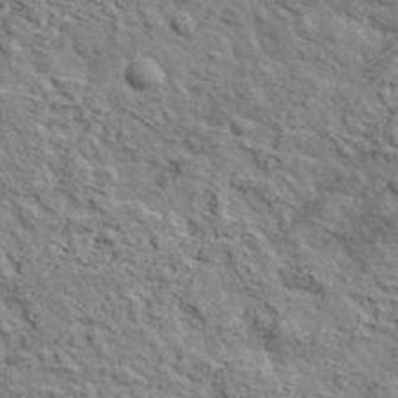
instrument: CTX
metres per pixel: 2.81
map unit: lHvf
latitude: 37.7072
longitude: -90.3845
